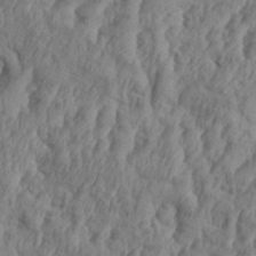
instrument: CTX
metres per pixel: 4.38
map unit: Aa
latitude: 34.4979
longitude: -136.4979
